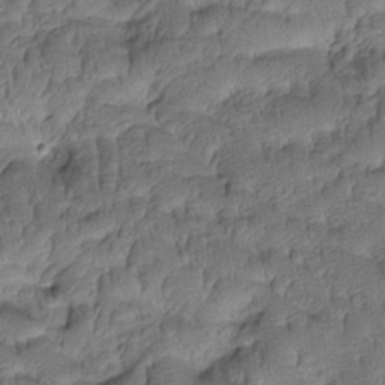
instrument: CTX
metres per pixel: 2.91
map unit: Htu
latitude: -2.6518
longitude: 173.2943
